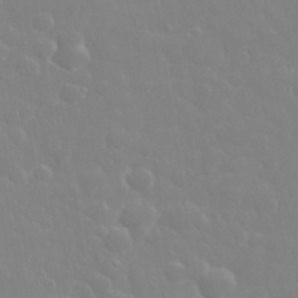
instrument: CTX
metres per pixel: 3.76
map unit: eHh
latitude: 32.7435
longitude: -60.7057
